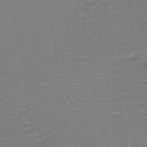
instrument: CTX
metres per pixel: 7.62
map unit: lHb
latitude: -42.5951
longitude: 53.1620
